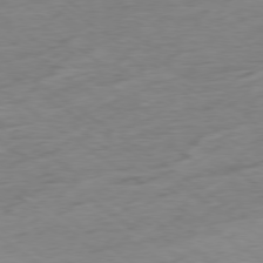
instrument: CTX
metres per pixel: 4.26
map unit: Hpe
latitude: -78.6329
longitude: -16.6302
